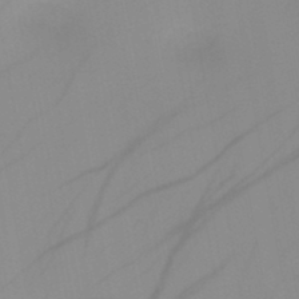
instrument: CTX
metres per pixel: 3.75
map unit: HNb
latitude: -45.0109
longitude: -43.6694
